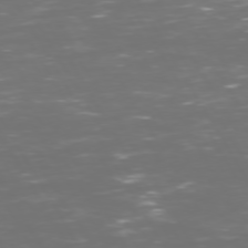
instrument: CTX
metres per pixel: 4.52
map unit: Hpe
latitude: 72.5546
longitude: -126.4034
